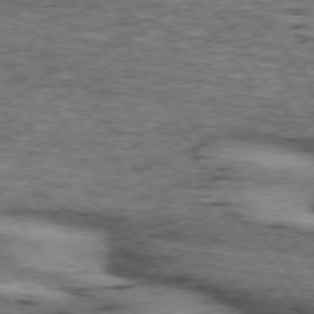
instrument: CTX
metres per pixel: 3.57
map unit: lApd
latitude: 73.4616
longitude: -74.7246
